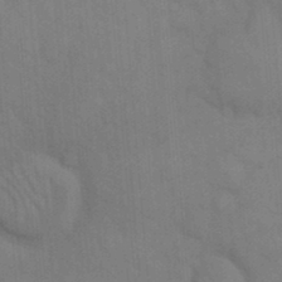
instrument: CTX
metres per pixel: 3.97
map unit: eHh
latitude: 18.1200
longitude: -64.2145
